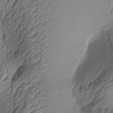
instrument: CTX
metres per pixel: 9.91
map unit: lAa
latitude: -5.5777
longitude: -123.8016
